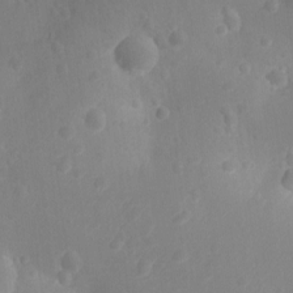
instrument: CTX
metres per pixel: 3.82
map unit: Ht
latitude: -10.5574
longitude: -22.9703
